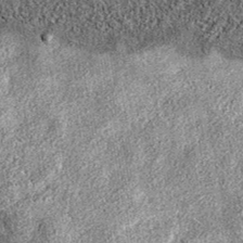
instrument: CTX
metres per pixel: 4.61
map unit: eAb
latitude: 36.8947
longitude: 106.7085
